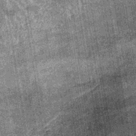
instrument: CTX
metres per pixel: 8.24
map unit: lHb
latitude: -39.7855
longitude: 66.5574
